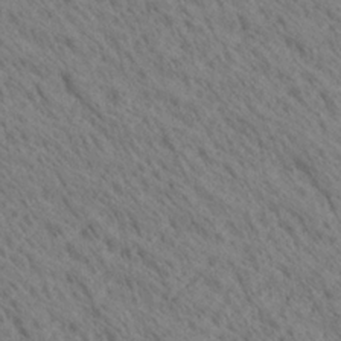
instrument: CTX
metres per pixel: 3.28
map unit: Ave
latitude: 20.9514
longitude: -139.7261
